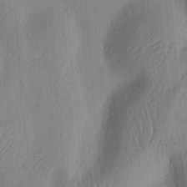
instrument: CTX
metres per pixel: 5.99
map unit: Ht
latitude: 8.4034
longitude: -75.8772
